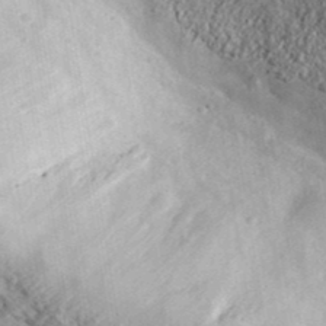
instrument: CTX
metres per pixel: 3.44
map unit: lHvf
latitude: 39.3859
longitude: -88.5924
